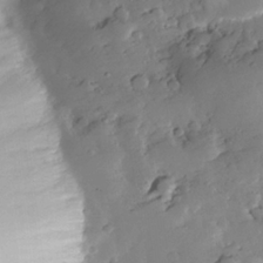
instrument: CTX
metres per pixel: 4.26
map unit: Nhe
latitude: -35.6533
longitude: -144.7435
